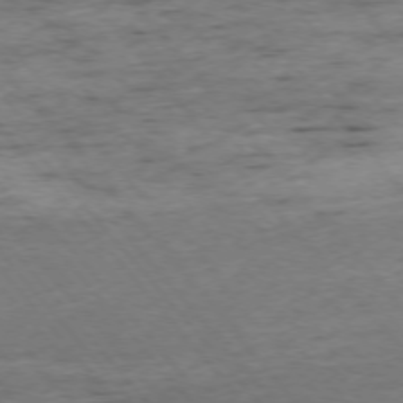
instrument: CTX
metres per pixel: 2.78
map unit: Ap
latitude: -75.7478
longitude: -90.4034
